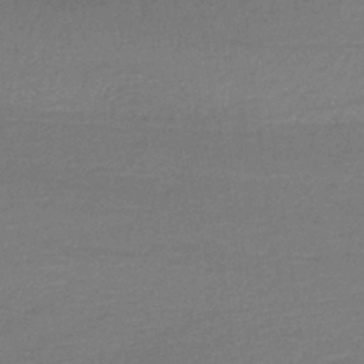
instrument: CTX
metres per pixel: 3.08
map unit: HNb
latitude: -36.9730
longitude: 56.8219
